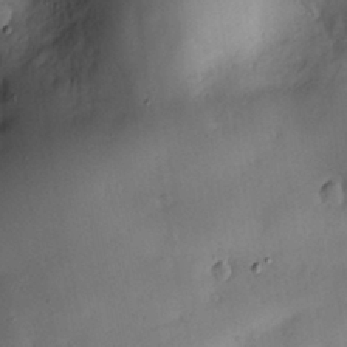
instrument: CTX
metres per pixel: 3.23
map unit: Nve
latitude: -7.5966
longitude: 174.4628
